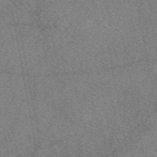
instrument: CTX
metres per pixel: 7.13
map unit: eAb
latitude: 48.6490
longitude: 111.8800
